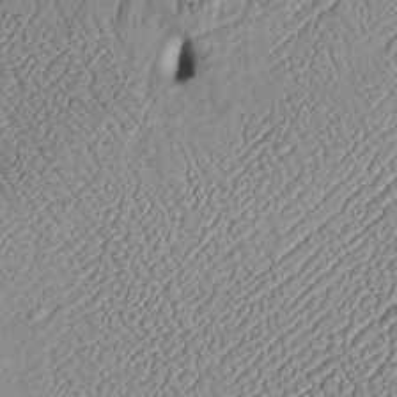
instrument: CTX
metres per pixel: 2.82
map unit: Htu
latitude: -6.5196
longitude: 155.8989
